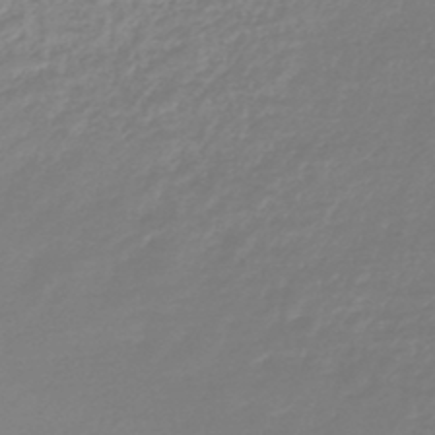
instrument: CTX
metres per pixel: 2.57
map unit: lHb
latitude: -45.7667
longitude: 65.4266
